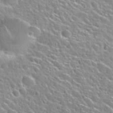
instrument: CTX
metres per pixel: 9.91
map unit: Nhu
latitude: 28.3845
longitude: -51.8772
